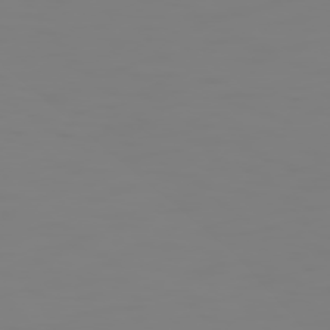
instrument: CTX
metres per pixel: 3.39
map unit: Hpe
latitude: 75.0458
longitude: -127.7450
